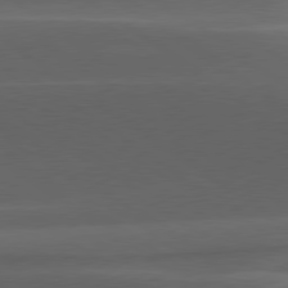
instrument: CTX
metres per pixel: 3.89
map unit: lApd
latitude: 79.1026
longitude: -49.6883
